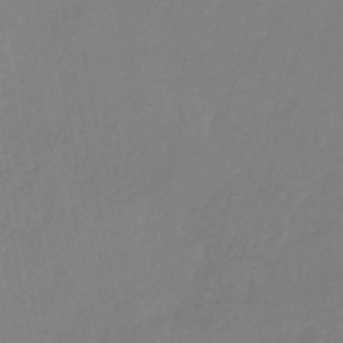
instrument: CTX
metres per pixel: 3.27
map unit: lHb
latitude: -44.2173
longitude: 74.8786
